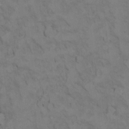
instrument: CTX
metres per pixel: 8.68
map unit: Ht
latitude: 11.4993
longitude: -33.0458
